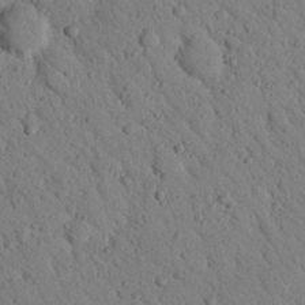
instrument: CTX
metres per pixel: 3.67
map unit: Nhu
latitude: 22.6112
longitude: -76.3845
